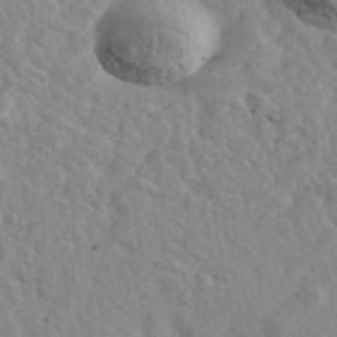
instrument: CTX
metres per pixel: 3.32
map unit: Ave
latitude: 40.4223
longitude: -110.8380
